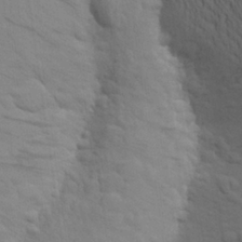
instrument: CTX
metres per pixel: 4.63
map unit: Aa
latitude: 25.0458
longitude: -148.9136
